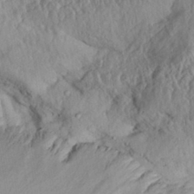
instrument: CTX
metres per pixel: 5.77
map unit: Aa
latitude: 30.7625
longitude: -133.8772
